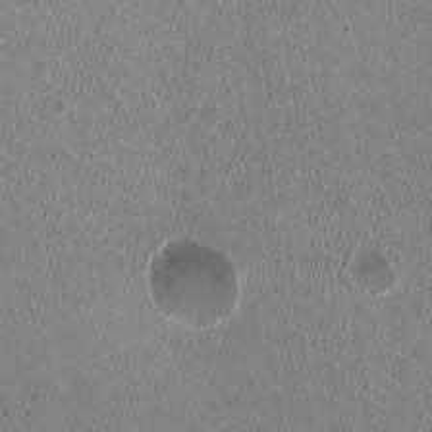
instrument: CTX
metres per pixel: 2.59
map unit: HNhu
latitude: -0.9164
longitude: -2.0444
